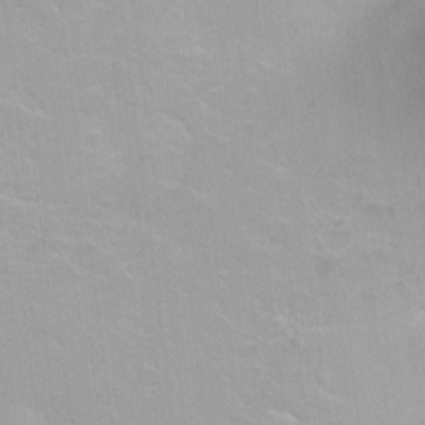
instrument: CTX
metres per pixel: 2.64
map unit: Ht
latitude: 3.0080
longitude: -33.9528
